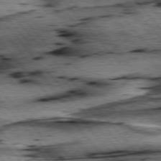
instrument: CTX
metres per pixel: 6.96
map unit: lApd
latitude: 76.4034
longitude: -71.4426
